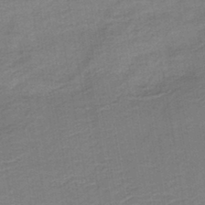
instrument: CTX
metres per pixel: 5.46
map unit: HNb
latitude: -41.5777
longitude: 50.7463
